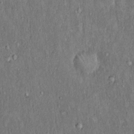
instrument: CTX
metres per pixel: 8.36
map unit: Hto
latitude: 15.8773
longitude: -61.1403
